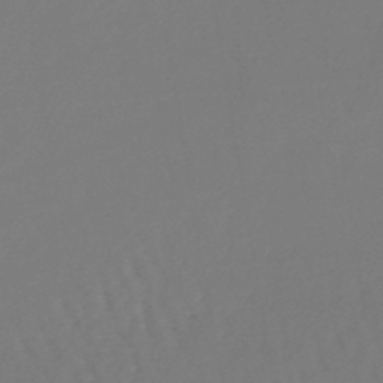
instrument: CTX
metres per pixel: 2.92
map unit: lHb
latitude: -45.5021
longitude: 76.6141
